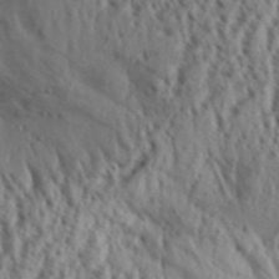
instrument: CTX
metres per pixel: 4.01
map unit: Aa
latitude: 31.9528
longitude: -136.5357
